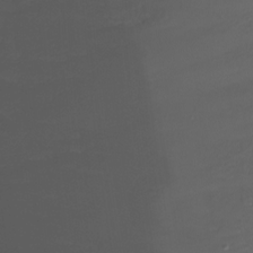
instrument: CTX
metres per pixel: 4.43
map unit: Nhu
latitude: -8.7841
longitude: -81.8394
